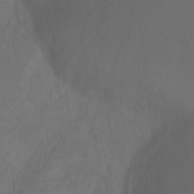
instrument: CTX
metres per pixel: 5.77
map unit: Ht
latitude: -0.1417
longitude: -38.3845
